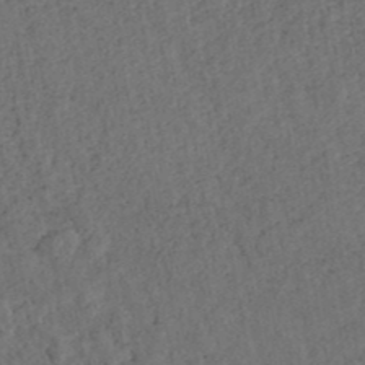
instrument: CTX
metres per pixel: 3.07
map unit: ANa
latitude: 39.2726
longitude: 22.1039
